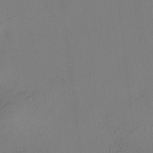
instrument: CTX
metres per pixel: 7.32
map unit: HNhu
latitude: 8.1200
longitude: 15.2754
